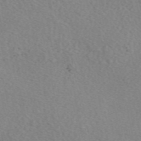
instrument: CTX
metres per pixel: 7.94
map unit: eAb
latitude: 49.8205
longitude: 107.3699
